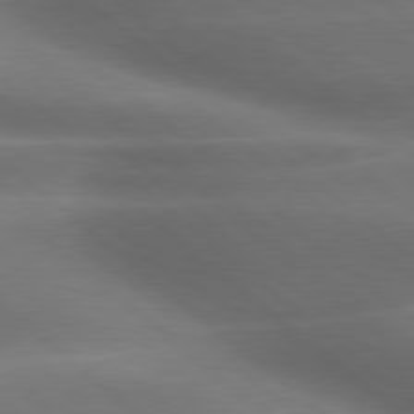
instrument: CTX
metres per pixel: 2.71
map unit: lApd
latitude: 79.3671
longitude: -117.5371
